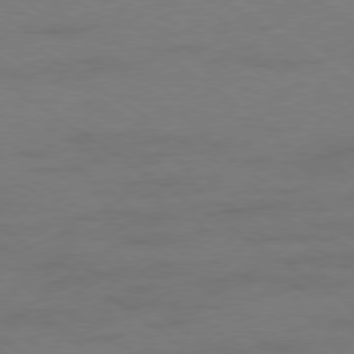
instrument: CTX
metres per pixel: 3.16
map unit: Ap
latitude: -79.3887
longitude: -53.0270
